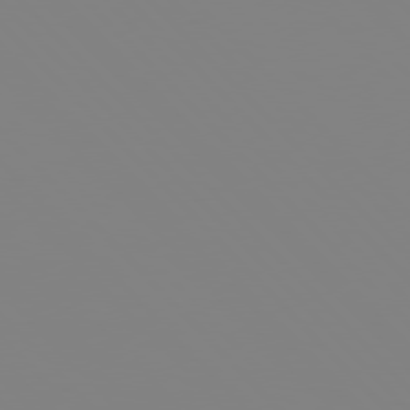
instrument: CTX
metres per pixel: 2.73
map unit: Hpe
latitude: 77.2159
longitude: -161.4615
